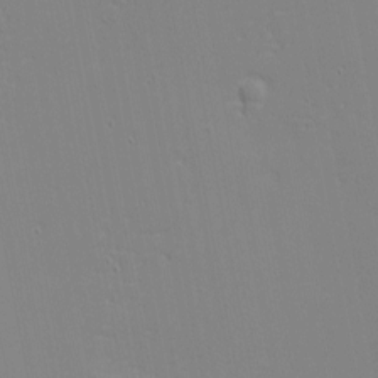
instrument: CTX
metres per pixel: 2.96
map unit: eHh
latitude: -3.6154
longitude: -80.9892
